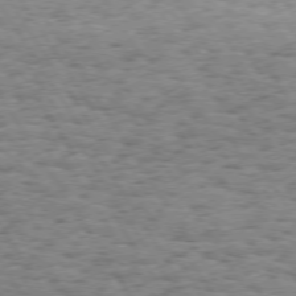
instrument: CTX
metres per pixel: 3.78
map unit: Hpe
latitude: 73.4805
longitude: -130.2901
